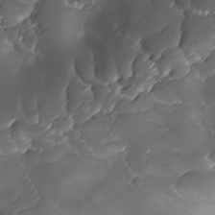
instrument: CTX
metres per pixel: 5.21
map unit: Ave
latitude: -10.0850
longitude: -122.3278
